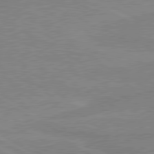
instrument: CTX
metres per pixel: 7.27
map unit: lApd
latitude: 80.2145
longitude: 168.0850
